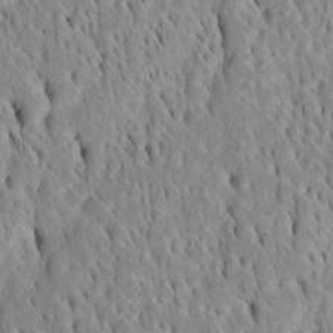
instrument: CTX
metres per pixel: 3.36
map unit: Htu
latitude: -4.6518
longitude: 151.4643
